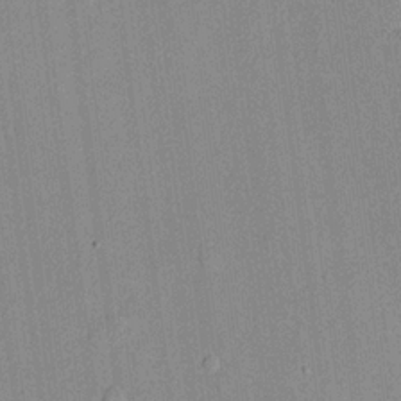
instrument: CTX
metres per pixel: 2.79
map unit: lHvf
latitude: 21.3482
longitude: 144.5763
